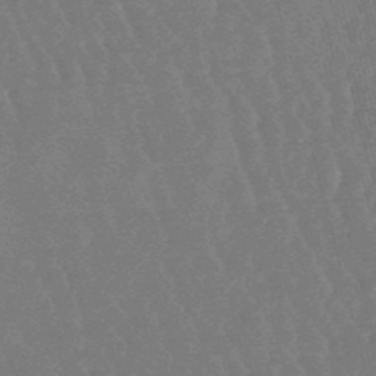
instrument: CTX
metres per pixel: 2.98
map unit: lHb
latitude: -48.4251
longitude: 72.5574
